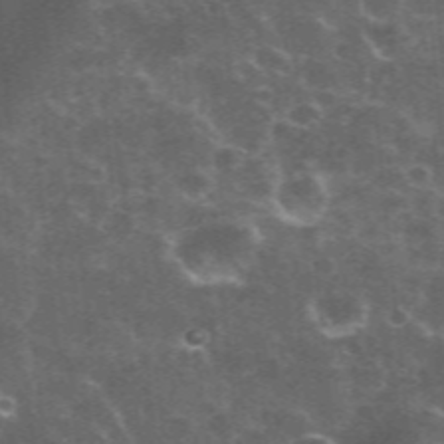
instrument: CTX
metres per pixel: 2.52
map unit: eHh
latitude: 36.0255
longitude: -59.7639
